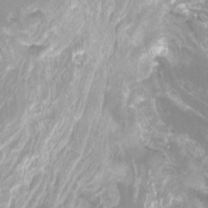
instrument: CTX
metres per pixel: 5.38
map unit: Htu
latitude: -12.2740
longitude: -71.9906
